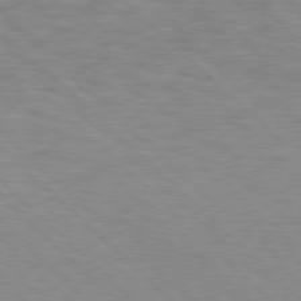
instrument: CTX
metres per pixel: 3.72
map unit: Hpe
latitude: 77.0080
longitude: -156.9513
